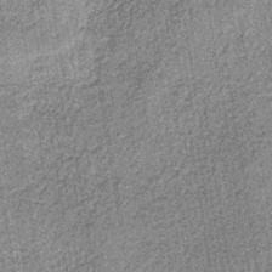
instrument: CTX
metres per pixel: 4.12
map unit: lHb
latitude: -36.9352
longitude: 64.2740
